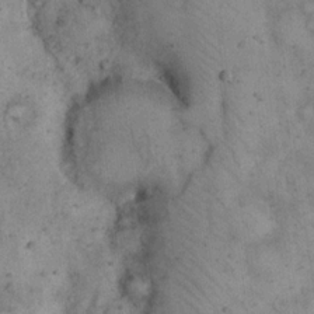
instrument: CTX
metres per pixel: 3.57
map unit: eHh
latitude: 17.3104
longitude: -62.0633
